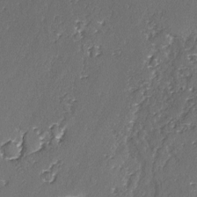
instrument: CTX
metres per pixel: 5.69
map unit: lAvf
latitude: -2.8974
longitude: -106.3656
